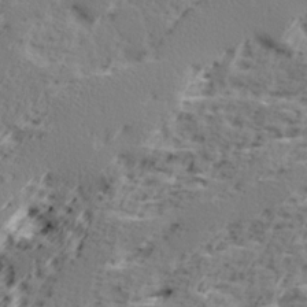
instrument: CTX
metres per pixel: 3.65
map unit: Ave
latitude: 16.5546
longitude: -137.9906
